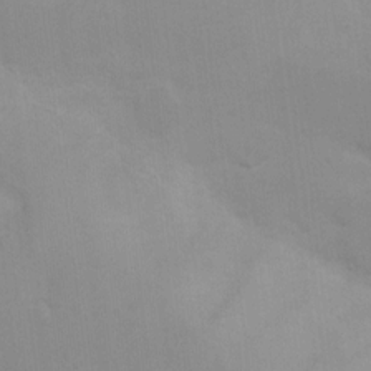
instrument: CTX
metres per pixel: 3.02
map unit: Ht
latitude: 4.4034
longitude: -28.1767
